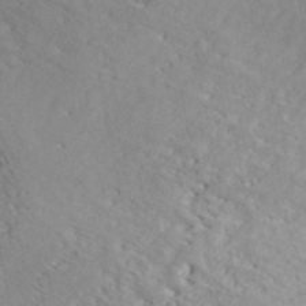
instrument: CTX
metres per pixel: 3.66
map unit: ANa
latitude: 42.1200
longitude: 52.7274
